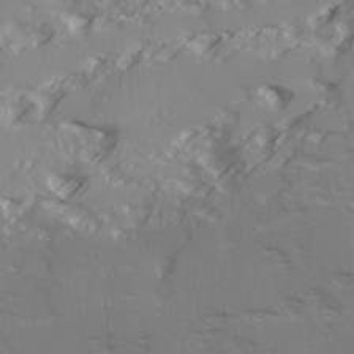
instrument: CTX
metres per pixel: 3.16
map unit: Ave
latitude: 17.8772
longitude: -129.1781
